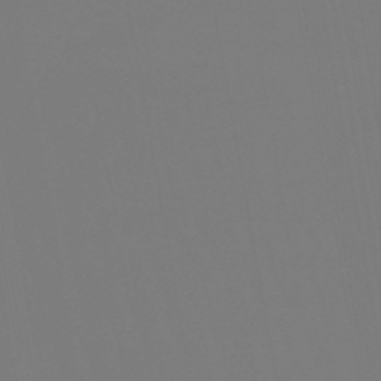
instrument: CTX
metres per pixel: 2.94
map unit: eHb
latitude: -50.2928
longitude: 74.5007
